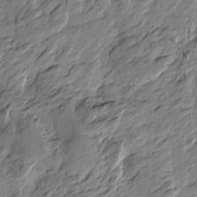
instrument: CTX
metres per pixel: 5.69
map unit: Htu
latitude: -2.9352
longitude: -178.8002
